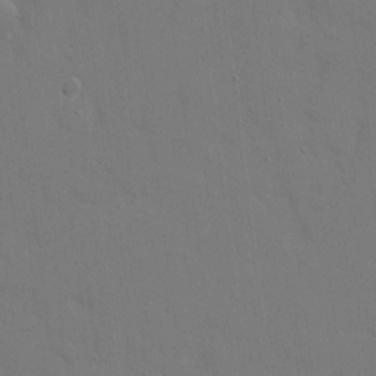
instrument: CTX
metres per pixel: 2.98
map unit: eHh
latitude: 6.1767
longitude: -67.4426
